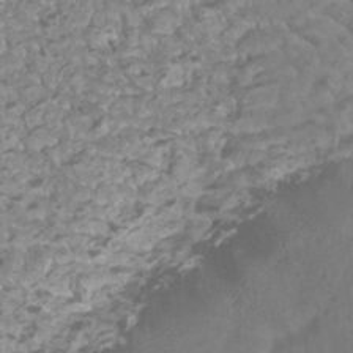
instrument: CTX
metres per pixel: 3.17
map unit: Htu
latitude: 2.6490
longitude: -21.3293
